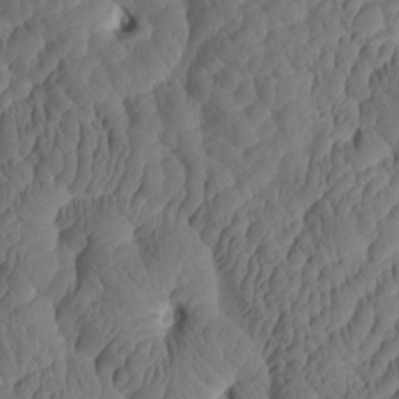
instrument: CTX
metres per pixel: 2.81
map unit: eHh
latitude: -0.6519
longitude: 15.2187
